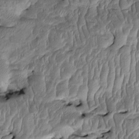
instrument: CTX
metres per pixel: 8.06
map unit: Htu
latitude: -2.0283
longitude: 151.4643
